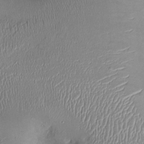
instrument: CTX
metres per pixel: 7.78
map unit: Ht
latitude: -2.4818
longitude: -13.4994
